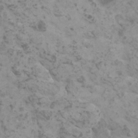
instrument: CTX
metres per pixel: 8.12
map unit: HNhu
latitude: 0.7435
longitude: 2.9541
